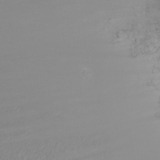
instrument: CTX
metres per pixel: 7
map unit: Nhu
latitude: -5.8422
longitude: -79.1214
